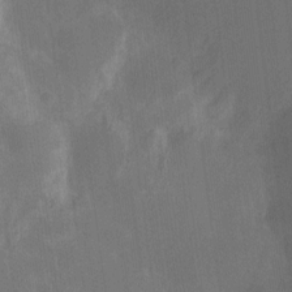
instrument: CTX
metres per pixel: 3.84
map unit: Nhu
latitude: -13.3132
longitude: -24.1388
